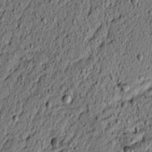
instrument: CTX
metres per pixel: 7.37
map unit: lAvf
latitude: 4.8569
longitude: 165.5399
